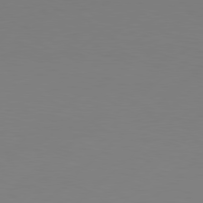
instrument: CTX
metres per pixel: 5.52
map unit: Hpe
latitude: 78.3656
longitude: -127.1403
